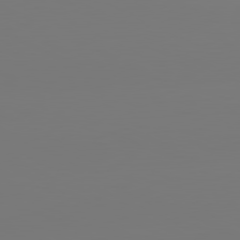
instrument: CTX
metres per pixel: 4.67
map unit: lApd
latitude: 81.0458
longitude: -149.2348
